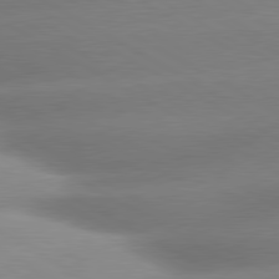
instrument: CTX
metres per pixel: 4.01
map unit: lApd
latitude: 80.1956
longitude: -157.9717
